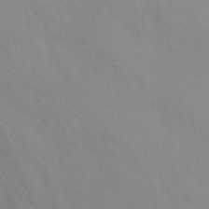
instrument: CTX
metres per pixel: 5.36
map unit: Nhu
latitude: -15.7478
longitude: -55.4615
